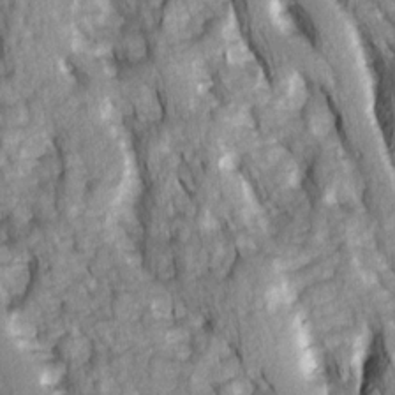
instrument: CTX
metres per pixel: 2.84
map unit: Ave
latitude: 14.5546
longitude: -132.5546
